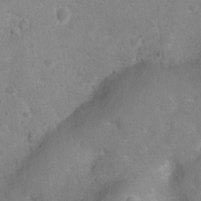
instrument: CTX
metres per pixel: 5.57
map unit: Nhu
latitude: 3.9906
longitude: -27.2159
